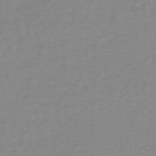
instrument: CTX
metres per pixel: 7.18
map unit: lHb
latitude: -40.0472
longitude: 65.2187
